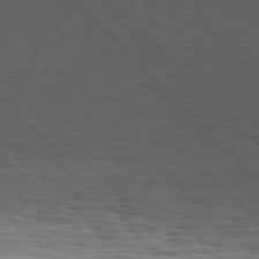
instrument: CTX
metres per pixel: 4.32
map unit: Hpe
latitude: 77.3103
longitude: -126.9325
